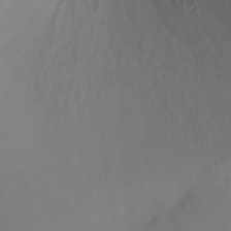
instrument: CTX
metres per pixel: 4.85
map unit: Ht
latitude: -16.2173
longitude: -46.9136
